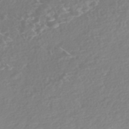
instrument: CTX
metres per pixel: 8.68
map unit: Nhe
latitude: -46.6707
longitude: -171.3859
